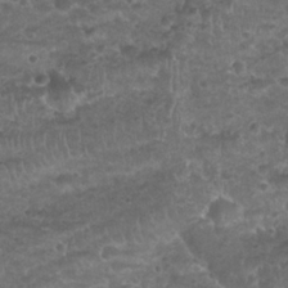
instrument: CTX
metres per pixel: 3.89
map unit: Nhu
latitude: 25.2159
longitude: -52.0255
